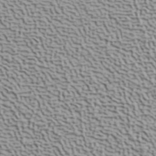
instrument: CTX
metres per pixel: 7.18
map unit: ANa
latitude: 41.0647
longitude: 29.4454
